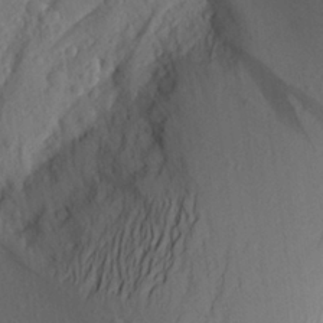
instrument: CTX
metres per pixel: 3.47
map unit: Aa
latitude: 25.8961
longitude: -147.4238
